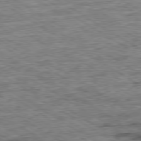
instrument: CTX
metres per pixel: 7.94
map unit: Ap
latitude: -80.0661
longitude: -48.3467
